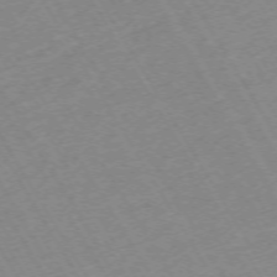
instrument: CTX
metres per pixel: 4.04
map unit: Hpe
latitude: -72.2550
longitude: 9.5588
